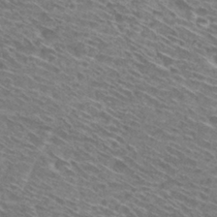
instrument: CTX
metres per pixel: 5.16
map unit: Hto
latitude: 30.4979
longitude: -45.8772
